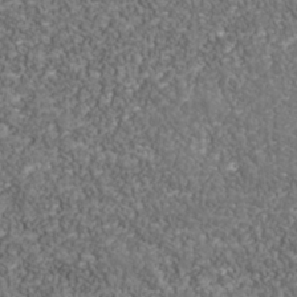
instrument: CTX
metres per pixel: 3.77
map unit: Nhu
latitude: -39.5021
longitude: -85.1025
